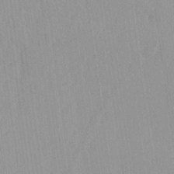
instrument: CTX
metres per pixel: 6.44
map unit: Ave
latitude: -11.2754
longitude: -120.7058
